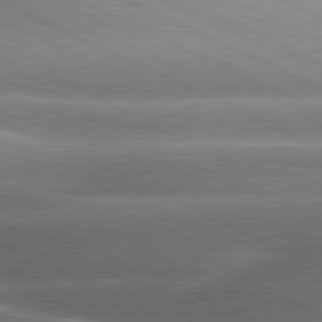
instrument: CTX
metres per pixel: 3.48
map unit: lApd
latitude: 80.4223
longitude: -137.3860
